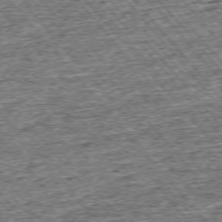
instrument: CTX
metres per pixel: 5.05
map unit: Ap
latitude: -75.6911
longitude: -91.3482
